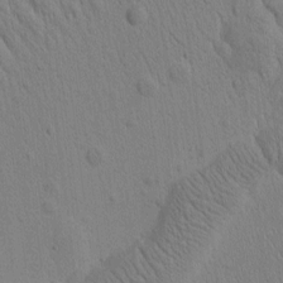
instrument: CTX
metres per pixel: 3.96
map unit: Htu
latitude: -2.8785
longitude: 172.6707
